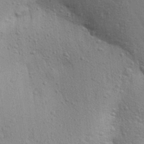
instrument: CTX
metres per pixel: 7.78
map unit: Aa
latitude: 28.6679
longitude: -147.2537
